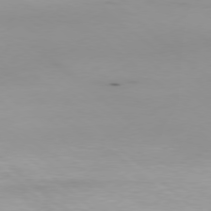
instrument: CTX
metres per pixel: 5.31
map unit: Hpe
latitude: -79.0297
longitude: 12.2362
